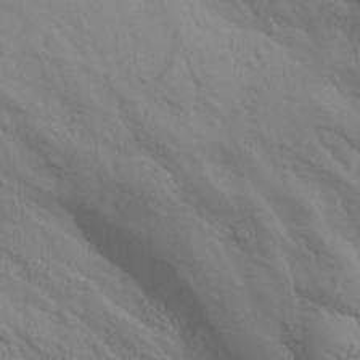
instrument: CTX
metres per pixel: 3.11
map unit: Aa
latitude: 15.5372
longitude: -143.5749
